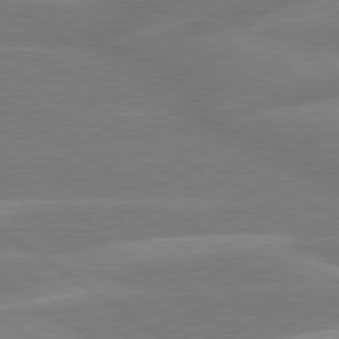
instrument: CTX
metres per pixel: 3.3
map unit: lApd
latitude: 79.6316
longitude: -121.8773
